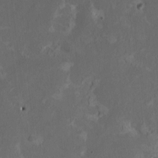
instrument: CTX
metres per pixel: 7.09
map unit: HNhu
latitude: 1.8205
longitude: -4.8569
